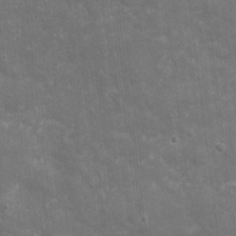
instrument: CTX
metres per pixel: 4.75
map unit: eHh
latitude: 4.5357
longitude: -70.6301
